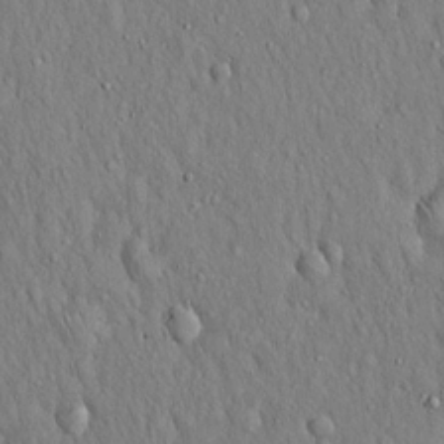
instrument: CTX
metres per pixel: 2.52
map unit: Hto
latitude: 16.2712
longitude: -58.5168
